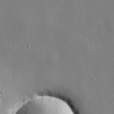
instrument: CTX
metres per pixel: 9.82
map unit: lHvf
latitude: 23.4048
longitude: 141.5966
